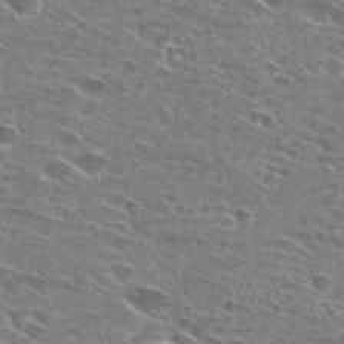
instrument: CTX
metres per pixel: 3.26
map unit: Hto
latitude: 28.7057
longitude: -46.4034
